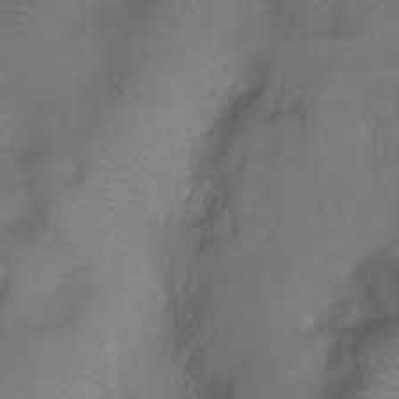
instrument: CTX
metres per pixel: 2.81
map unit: Ht
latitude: -7.5210
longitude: -18.6112
